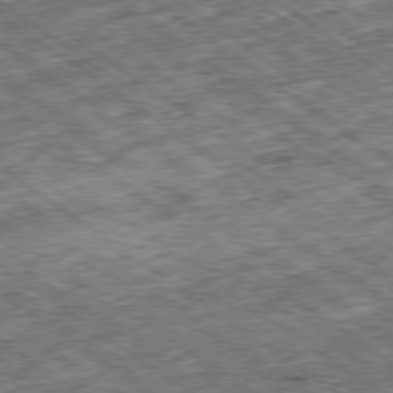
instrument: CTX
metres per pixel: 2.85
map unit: Ap
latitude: -79.3698
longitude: -50.3278
